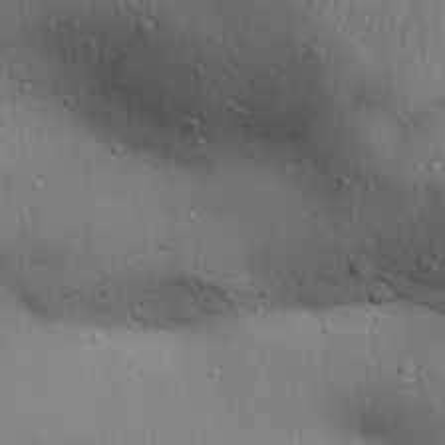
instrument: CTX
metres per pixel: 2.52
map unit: Aa
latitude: 30.8380
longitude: -145.5182
